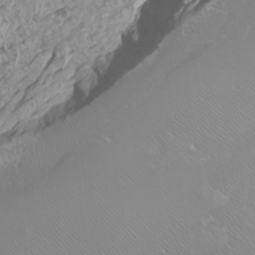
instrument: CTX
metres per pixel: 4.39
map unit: Htu
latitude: -6.7841
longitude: -71.0458
